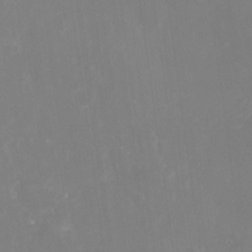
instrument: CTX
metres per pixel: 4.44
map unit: Nhu
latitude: -24.2172
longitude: -72.5924
